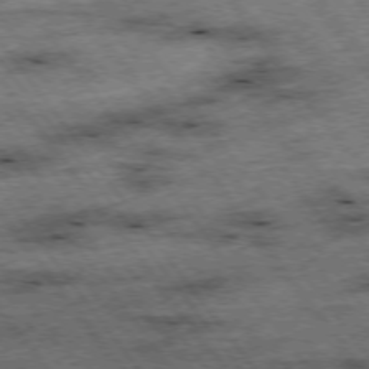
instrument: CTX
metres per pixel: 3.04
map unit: Hpe
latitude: -75.7667
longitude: -22.5357
